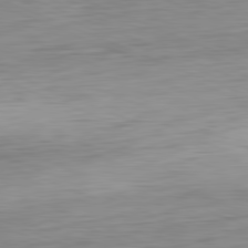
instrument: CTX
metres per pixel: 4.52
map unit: Ap
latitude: -81.9745
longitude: -75.9150
